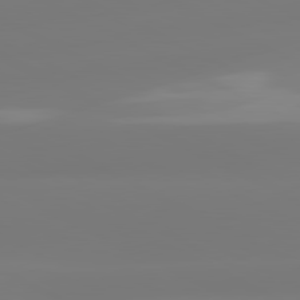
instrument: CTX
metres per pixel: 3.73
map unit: lApd
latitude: 80.9514
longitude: -156.7624
